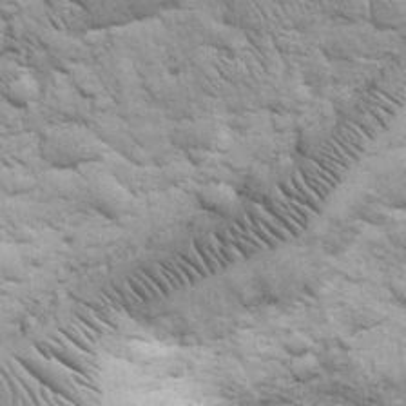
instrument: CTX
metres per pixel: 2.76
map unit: eHh
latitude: 32.1011
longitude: -67.5371
